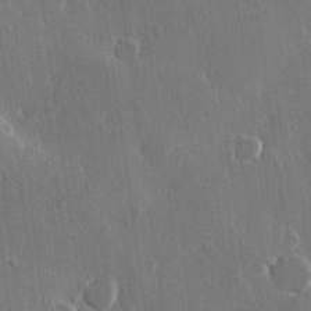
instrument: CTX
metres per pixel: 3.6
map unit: Hve
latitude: 22.4034
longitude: 147.7666
